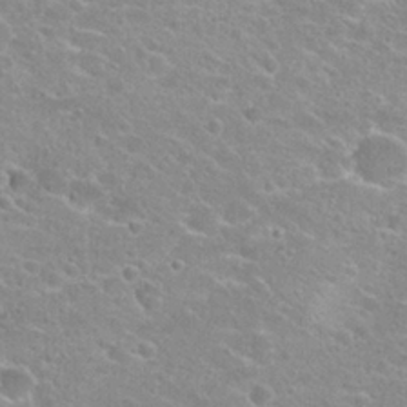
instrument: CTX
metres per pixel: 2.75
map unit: Hto
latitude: 23.3859
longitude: -43.8017
